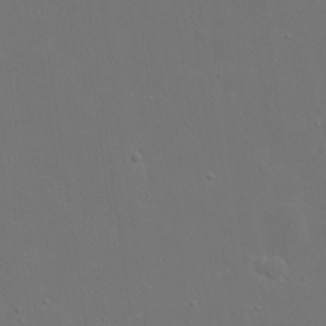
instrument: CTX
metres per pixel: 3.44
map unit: eHh
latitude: 19.8772
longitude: -72.1956
